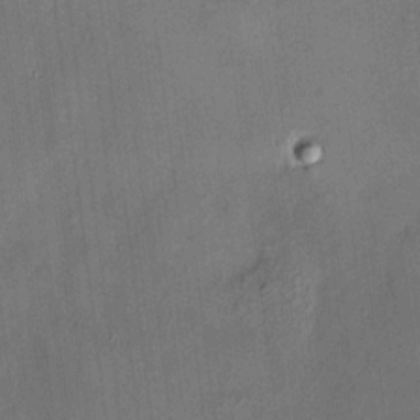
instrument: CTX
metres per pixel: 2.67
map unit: HNhu
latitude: 12.2523
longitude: 9.5399
